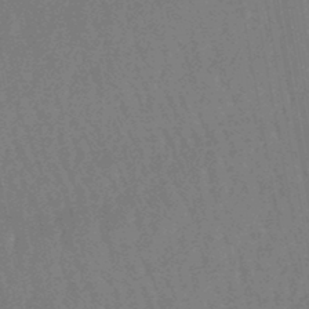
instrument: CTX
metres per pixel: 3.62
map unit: eHb
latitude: -46.0850
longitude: 79.8800
